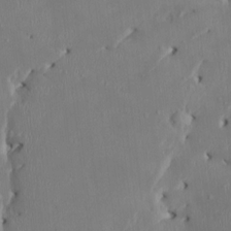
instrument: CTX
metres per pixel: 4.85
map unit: HNhu
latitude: 2.7057
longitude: -5.1403
